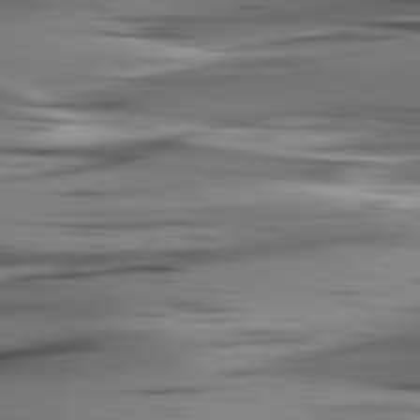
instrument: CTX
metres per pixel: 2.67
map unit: lApd
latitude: 80.8569
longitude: -122.7813
